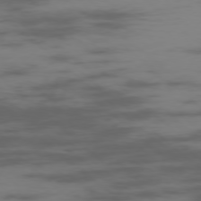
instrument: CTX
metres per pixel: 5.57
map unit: Ap
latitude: -77.2565
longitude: -66.9513
